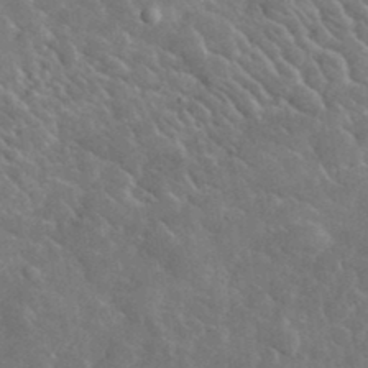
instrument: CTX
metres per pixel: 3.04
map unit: lHvf
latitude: 37.1214
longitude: -89.8962
